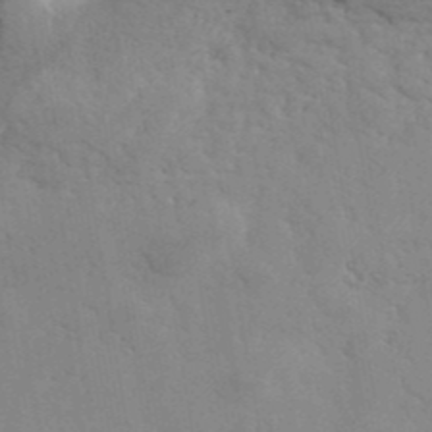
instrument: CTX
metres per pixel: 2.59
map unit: ANa
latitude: 41.0081
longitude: 51.8611
